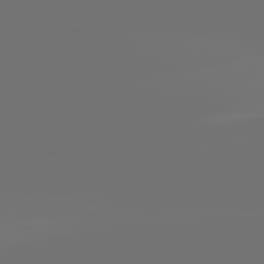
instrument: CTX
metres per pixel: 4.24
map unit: lApd
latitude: 82.1011
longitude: -154.4412
